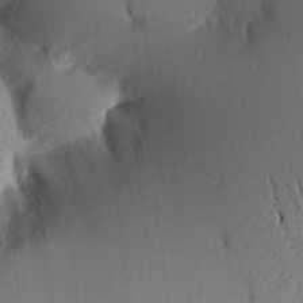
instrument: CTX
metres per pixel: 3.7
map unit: Aa
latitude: 15.8962
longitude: -148.3467
